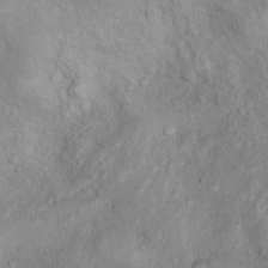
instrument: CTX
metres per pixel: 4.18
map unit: Nhu
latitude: 9.9339
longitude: -25.2159
